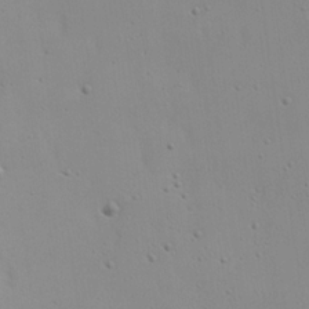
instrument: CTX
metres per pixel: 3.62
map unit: eHh
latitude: 19.1592
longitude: -72.0633
